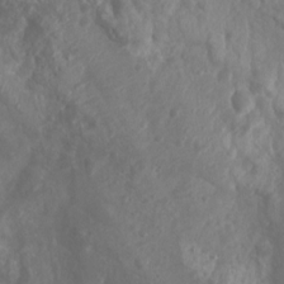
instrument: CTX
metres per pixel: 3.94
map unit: Nhu
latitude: 6.1389
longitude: -18.8947
